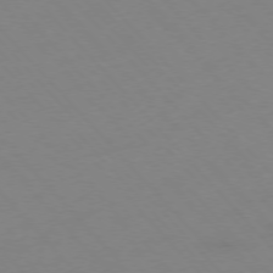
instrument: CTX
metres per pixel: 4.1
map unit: Hpe
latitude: -76.4440
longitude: -19.3292
